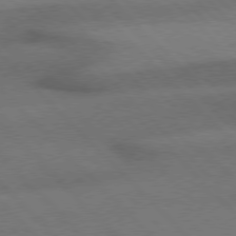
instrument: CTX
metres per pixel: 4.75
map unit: Hpe
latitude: 76.7246
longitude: -156.2711
